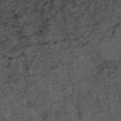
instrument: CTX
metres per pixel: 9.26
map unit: ANa
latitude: 39.6694
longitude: 18.3117
